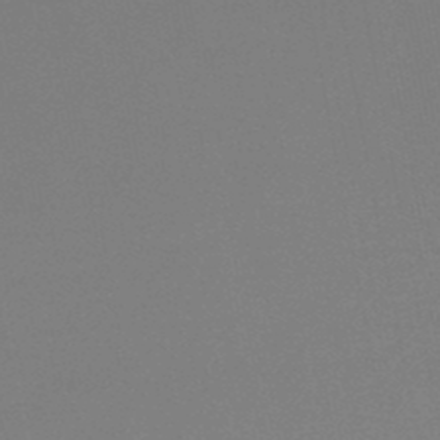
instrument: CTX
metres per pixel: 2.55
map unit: lHb
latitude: -48.7652
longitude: 69.3320
